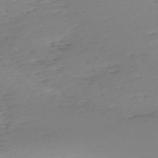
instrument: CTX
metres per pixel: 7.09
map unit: Nhu
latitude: -67.5588
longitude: 39.7289
